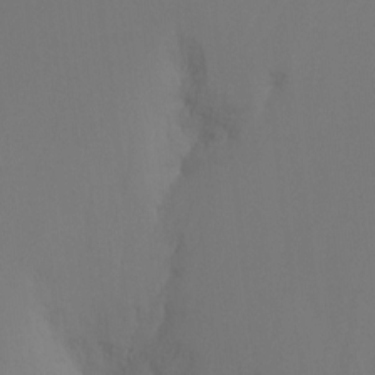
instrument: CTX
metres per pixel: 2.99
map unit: Ht
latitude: -14.8597
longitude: -48.0255
